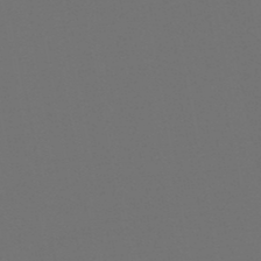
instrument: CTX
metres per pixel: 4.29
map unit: HNb
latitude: -47.7477
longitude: -44.2522
